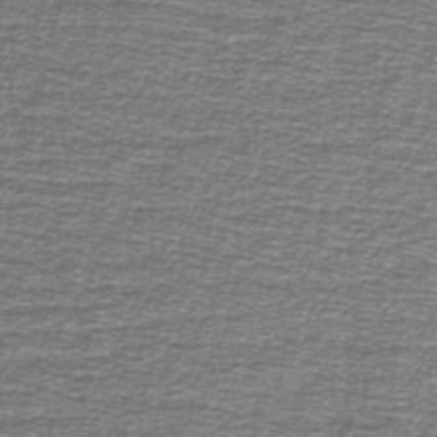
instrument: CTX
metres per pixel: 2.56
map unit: lHb
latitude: -41.0675
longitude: 55.3510
